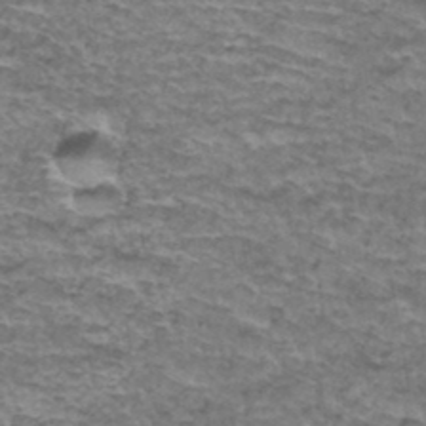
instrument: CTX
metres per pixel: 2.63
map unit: Hto
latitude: 36.8758
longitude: -42.8569
